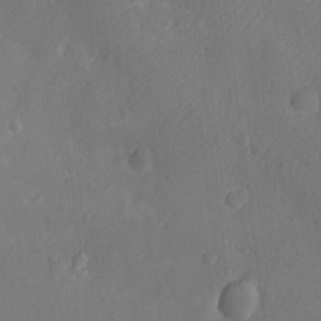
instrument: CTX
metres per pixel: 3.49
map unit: Ht
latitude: -10.4818
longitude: -22.7813
